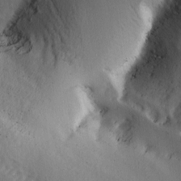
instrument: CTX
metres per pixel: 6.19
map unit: Ave
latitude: 2.9513
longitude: -111.1781
